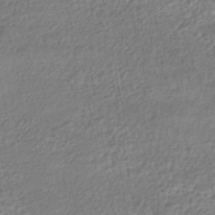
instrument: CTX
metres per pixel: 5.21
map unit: HNhu
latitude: -46.7463
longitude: 102.4440
